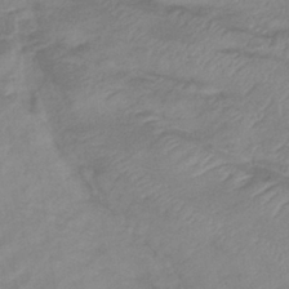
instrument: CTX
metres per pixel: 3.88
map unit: eHb
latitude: -36.5573
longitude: 75.6155
